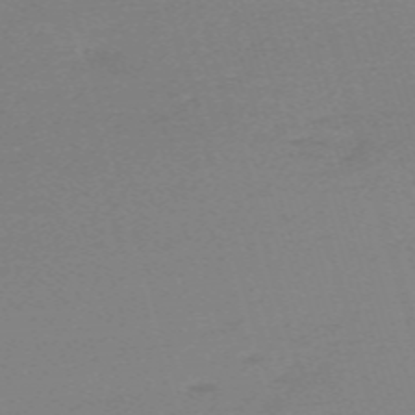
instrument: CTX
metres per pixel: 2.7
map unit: eHh
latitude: -61.3321
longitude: 52.1416
